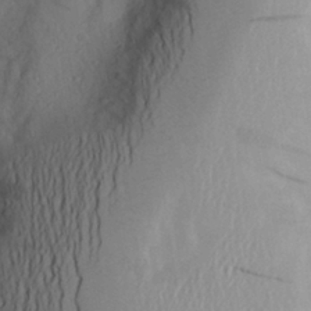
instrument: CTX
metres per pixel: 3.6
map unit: Aa
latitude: 26.4790
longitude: -147.4427
